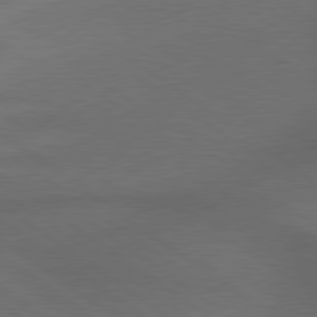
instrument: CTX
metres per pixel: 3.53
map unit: lApd
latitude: 79.8395
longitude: -177.0647
